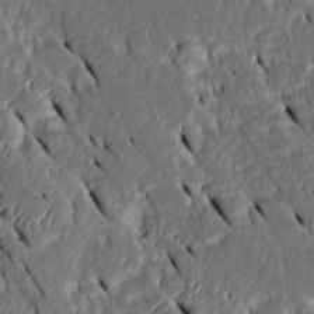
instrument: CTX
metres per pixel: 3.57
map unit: Htu
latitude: 0.0255
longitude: 149.2187
